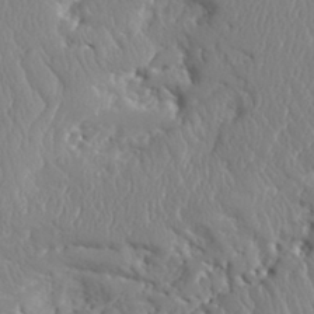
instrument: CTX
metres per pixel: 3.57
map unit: Aa
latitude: 31.7450
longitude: -143.6694
